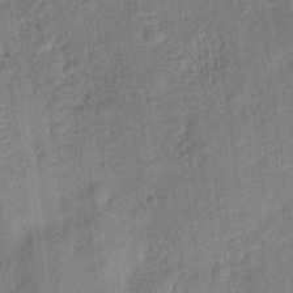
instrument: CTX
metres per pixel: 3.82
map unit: eHh
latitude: 4.1011
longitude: -74.3467
